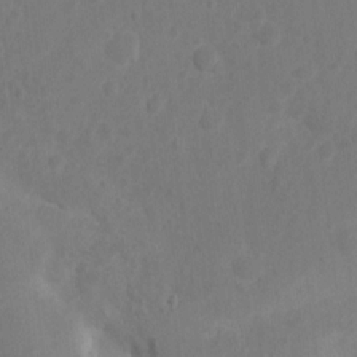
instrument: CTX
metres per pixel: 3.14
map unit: Nhu
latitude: 11.1970
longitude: -27.6127
